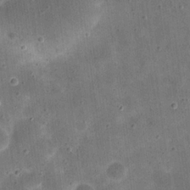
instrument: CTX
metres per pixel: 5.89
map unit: eHh
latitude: 20.9514
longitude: -66.1766
